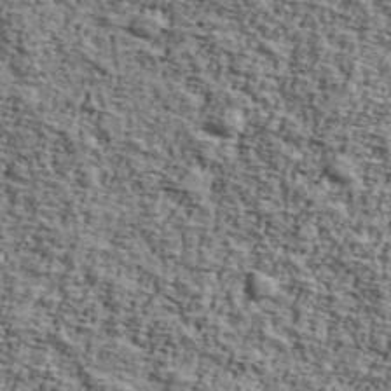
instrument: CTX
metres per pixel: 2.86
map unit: Ave
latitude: 43.0081
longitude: -110.1767
